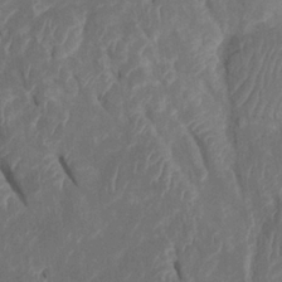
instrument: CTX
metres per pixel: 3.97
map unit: Htu
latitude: 0.6490
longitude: 147.5021
